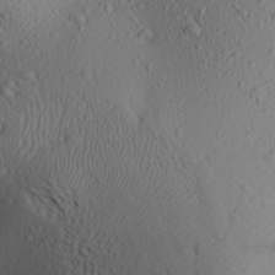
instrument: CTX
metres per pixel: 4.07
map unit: Aa
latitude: 23.8961
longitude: -144.3656
